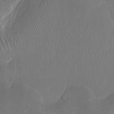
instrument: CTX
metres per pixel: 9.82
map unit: Ht
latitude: -13.9178
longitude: -44.1200
